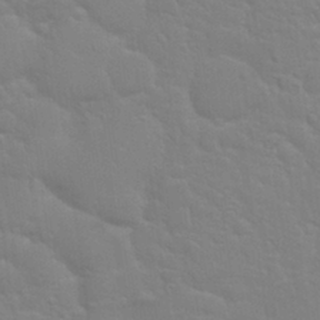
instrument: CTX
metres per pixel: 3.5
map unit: Nhu
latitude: 28.3089
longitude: -54.3656
